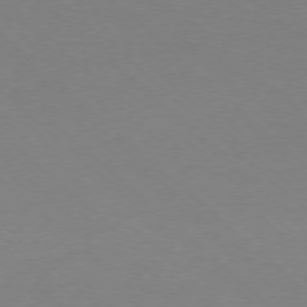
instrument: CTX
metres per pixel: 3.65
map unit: Ap
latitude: -77.7100
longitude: -69.9339
